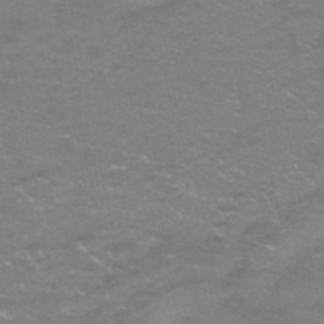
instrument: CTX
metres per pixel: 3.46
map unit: HNhu
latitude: -40.2928
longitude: 103.4077
